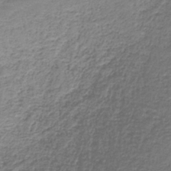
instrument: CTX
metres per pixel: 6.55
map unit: HNb
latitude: -37.3131
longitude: 51.6911
